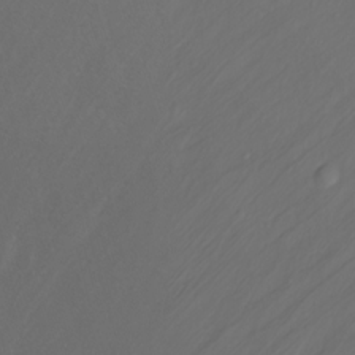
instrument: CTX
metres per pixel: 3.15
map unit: Nhu
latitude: -7.7477
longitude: -72.4412
